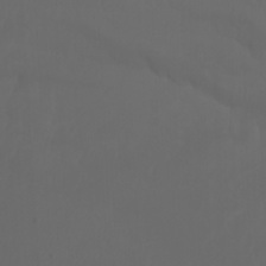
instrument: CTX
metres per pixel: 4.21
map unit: Nhu
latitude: -7.4832
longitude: -81.6316
